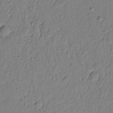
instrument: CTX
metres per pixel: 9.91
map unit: lAvf
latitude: 5.9339
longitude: 165.5777
